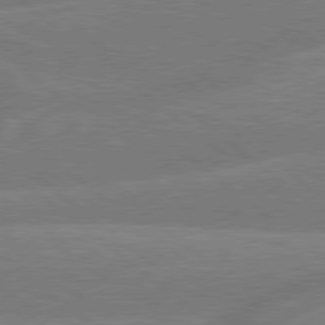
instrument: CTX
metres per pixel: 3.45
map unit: Hpe
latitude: 78.9892
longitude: -152.9703
